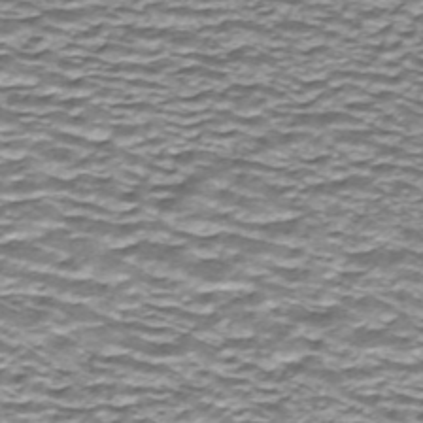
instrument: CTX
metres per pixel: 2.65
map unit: ANa
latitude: -44.4629
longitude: 105.7288
